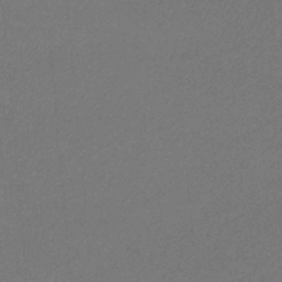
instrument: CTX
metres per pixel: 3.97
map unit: eHb
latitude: -32.5196
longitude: 69.6910
